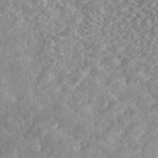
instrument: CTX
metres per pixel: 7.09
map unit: eAb
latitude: 45.5371
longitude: 127.8611
